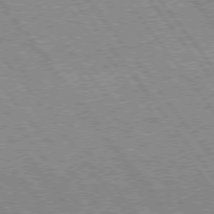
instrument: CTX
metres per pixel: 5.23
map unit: Hpe
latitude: 75.0270
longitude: -149.6505
